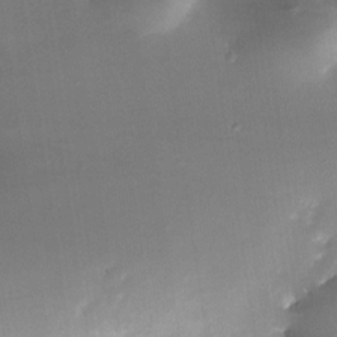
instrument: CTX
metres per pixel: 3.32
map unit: Nhe
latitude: -32.4629
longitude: -116.4034
